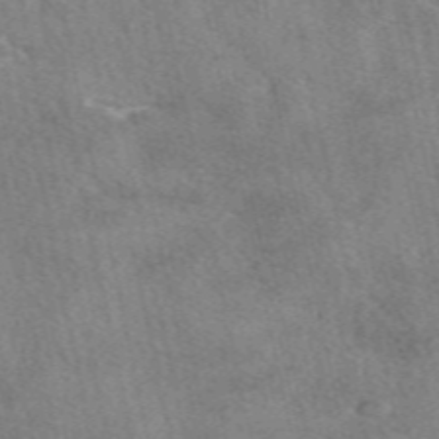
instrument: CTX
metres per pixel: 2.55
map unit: eAb
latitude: 48.8758
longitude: 122.0472
